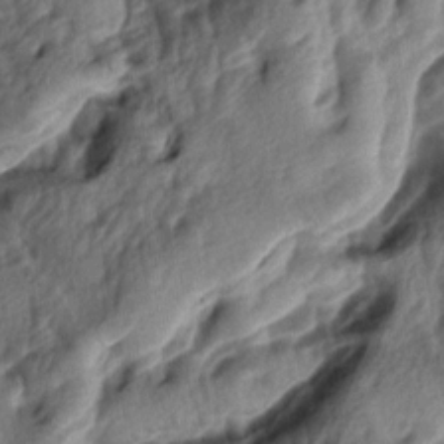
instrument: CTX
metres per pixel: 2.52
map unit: lAa
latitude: -5.5588
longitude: -123.9528
